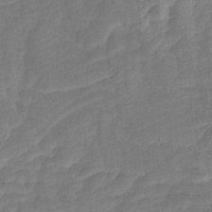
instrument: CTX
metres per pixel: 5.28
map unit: Htu
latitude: -7.9745
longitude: -65.3482
